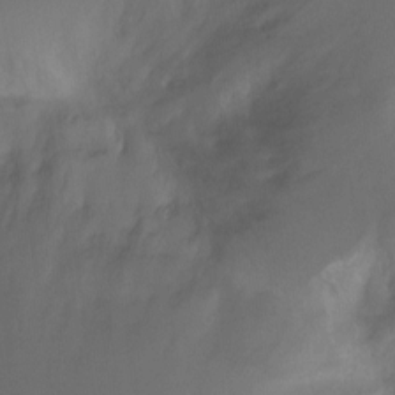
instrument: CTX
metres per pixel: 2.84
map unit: Ht
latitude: -8.5196
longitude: -28.8191
